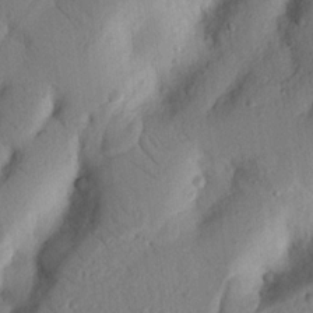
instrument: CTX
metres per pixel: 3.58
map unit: Nhu
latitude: 20.1200
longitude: -76.8380
